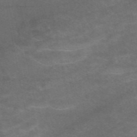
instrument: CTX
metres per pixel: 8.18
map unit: eAb
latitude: 48.6490
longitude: 118.5952
